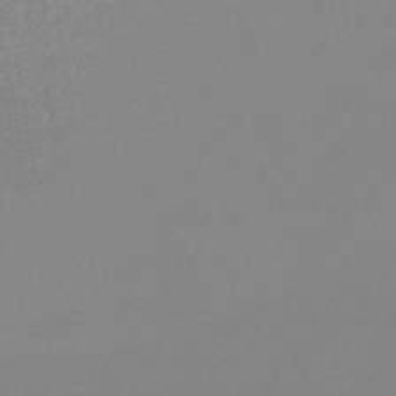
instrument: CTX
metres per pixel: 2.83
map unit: lHb
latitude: -44.2551
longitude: 77.9367
